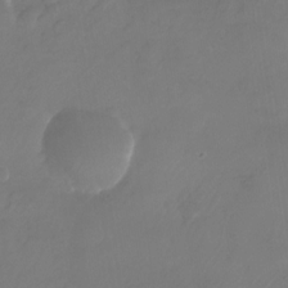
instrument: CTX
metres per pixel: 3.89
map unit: Nhu
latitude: -27.8044
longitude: -71.3293
